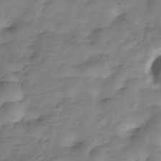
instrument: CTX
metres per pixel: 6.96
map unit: Hve
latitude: -30.5007
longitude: 90.6141
